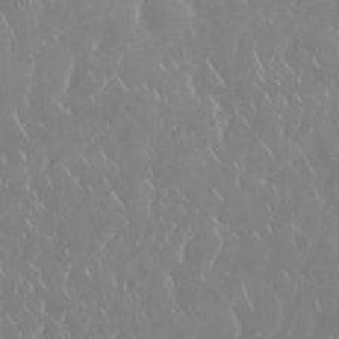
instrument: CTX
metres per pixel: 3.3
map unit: Nhu
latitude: 30.3657
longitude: -59.4615
